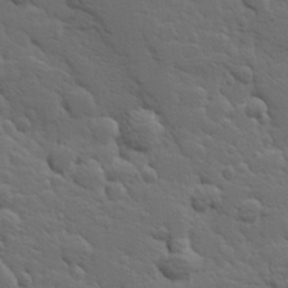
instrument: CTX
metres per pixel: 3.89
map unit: Hve
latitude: 26.2334
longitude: 144.5952
